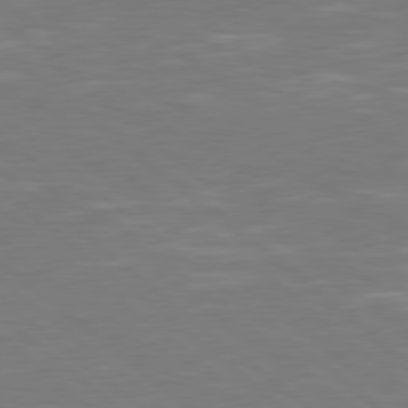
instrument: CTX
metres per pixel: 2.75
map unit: Hpe
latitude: 78.3279
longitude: -126.0444
